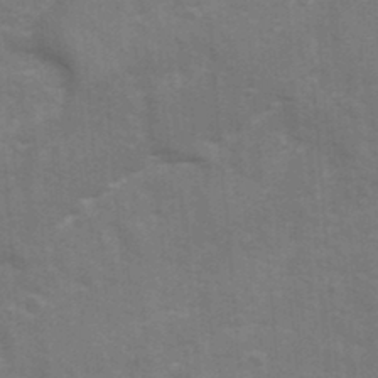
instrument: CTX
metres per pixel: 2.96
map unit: Ave
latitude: 12.4034
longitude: -102.4979
